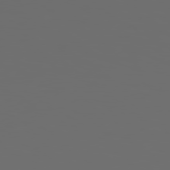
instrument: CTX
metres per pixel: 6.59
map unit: Hpe
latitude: 78.4412
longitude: 176.2928
